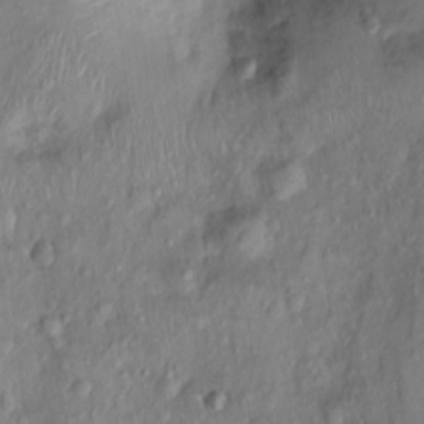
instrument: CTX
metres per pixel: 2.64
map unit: Nhu
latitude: 0.7057
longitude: -14.9136
